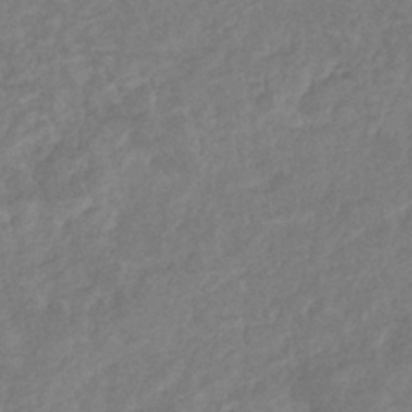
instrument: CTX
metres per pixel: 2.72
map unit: eHb
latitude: -34.3117
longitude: 76.3117
